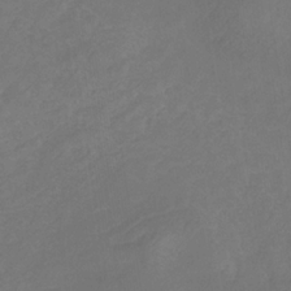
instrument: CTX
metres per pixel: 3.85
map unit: eHb
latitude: -30.7274
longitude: 68.1983
